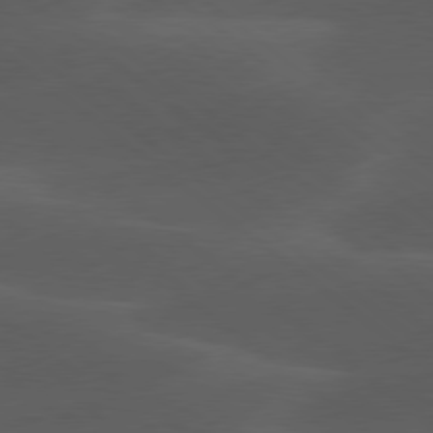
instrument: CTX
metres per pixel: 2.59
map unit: lApd
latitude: 78.1200
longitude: -55.8016
